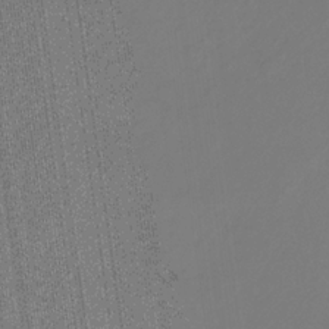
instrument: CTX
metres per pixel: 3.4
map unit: eHb
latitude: -30.6140
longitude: 64.4818
